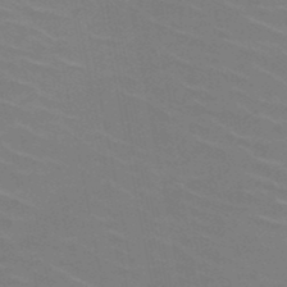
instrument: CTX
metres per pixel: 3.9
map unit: HNb
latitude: -49.4266
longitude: -48.3845
